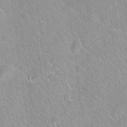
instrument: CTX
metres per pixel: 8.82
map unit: Hto
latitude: 20.7247
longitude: -53.8017
